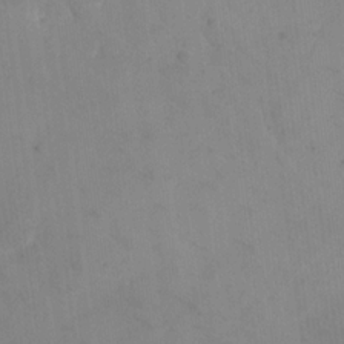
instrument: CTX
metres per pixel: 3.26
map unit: eHh
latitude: 18.3467
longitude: -67.1970
